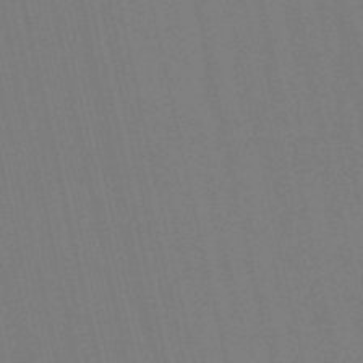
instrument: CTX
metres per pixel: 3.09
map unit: eHb
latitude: -50.7085
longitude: 77.0864
